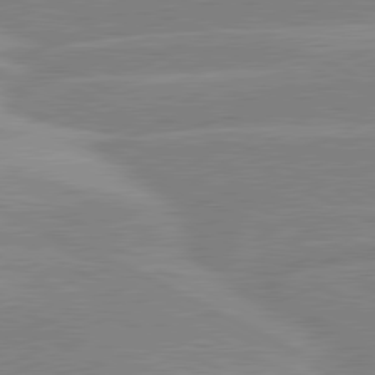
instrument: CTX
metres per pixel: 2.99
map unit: lApd
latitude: 80.7813
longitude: -124.6490
